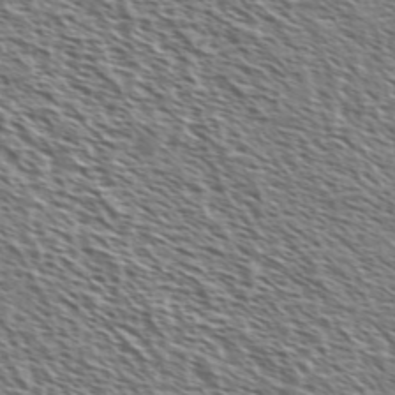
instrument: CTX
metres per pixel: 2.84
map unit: Ave
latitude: 37.1781
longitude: -111.8017
